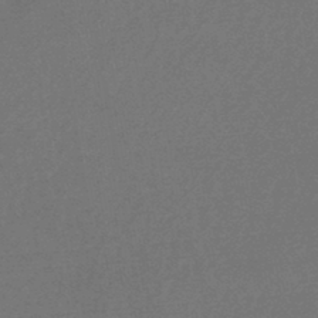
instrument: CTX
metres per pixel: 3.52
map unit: eHb
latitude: -43.9178
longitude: 89.0108
